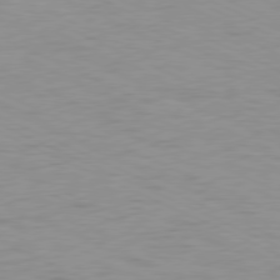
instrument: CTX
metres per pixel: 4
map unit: Ap
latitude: -78.5384
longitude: -73.1593
